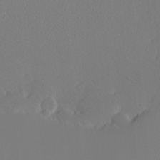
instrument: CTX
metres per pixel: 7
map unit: eHh
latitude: -7.9178
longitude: -70.9136
